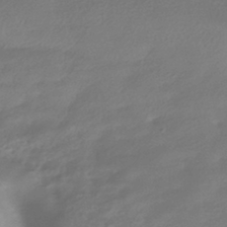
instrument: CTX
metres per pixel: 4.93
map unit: HNhu
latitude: -41.5399
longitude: 94.7841
